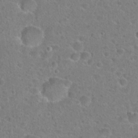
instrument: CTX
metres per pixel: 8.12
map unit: Hto
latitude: 22.9136
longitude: -45.6694
